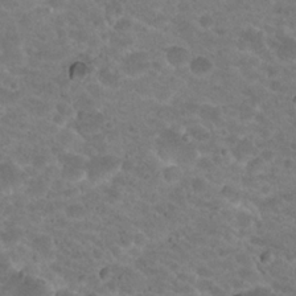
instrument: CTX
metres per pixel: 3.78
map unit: Hto
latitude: 19.4804
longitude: -32.9136
